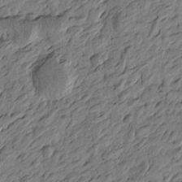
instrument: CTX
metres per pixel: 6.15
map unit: Htu
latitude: -2.5573
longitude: -179.0459
